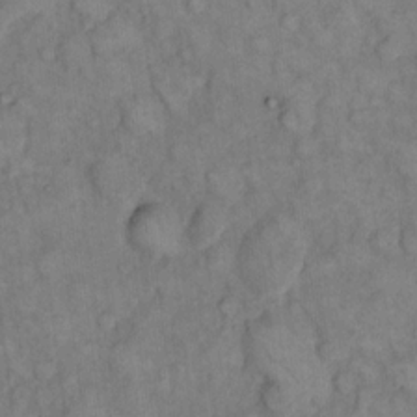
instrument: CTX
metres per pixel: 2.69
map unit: eHh
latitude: 14.1956
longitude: -65.6316
